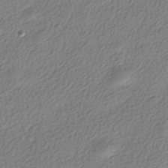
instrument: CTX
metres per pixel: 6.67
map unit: HNhu
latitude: -39.6344
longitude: 101.5210
